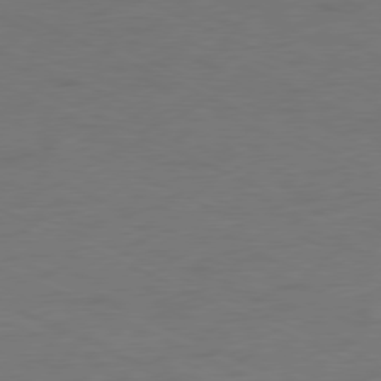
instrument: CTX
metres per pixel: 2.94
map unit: Ap
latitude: -78.1228
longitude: -73.1026
